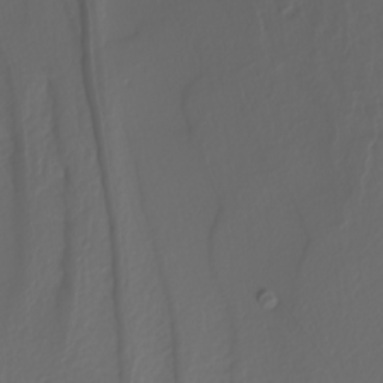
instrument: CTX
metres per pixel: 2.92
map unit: Nhu
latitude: -4.7274
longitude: -94.2712
